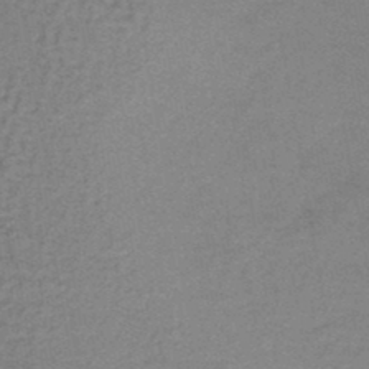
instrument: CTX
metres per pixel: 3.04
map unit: lHb
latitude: -37.3887
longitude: 60.5385
